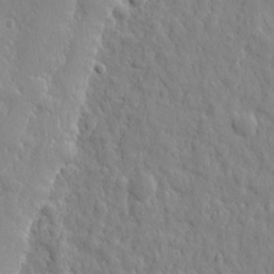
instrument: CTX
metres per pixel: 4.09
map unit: eHh
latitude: 7.7450
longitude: -74.4223
